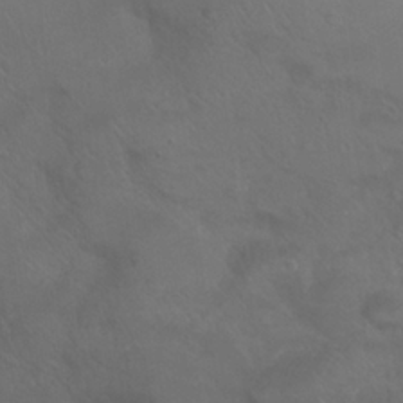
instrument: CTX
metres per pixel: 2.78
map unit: Nhu
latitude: 24.2522
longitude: -52.4412
